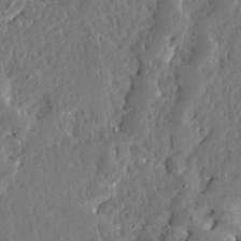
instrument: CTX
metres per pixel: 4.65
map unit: Ave
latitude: 13.4238
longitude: -137.1403
